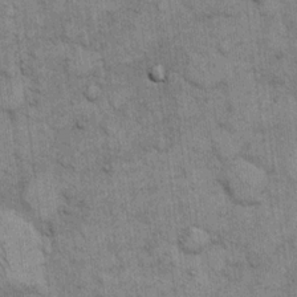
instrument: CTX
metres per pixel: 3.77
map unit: eHh
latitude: 15.4616
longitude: -65.7261
